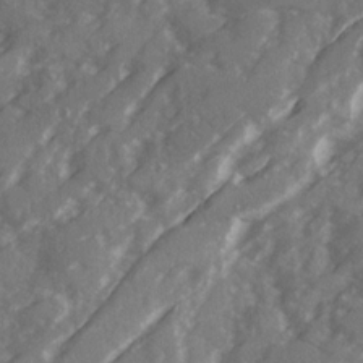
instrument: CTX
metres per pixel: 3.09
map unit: Ave
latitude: 19.4804
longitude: -130.3657
